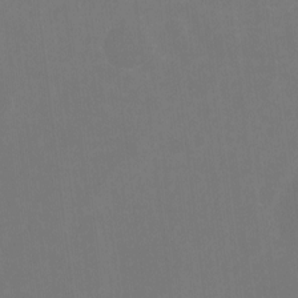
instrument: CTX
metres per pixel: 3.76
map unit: Nhu
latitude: -8.6329
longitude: -52.6491
